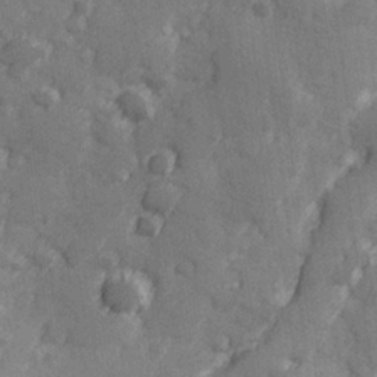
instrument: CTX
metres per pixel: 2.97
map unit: Hve
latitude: 25.7071
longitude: 147.0486
